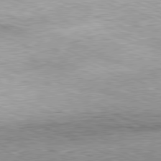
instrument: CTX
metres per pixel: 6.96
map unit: Hpe
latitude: -81.7100
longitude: 10.7463
